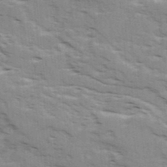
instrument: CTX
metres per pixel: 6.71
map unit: Ave
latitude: 16.2712
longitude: -129.5182
